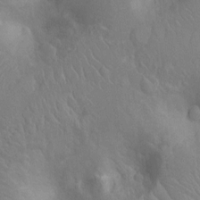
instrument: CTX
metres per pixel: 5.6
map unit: Nhu
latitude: -14.7275
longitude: -25.4993
